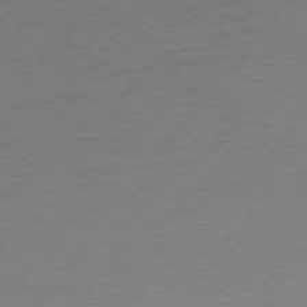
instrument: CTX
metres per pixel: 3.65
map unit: Ap
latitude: -78.7463
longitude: -100.2334
